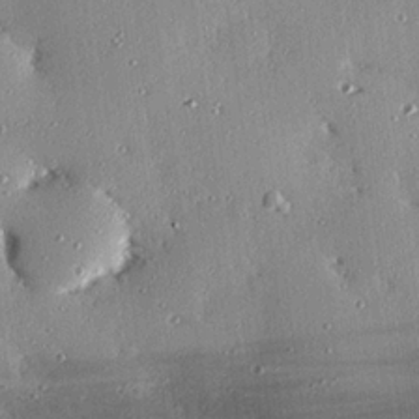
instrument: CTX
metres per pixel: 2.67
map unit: eHh
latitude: 23.6316
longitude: -89.5749
